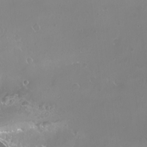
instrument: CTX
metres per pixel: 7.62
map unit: Nhu
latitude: -13.5399
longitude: -63.2726
